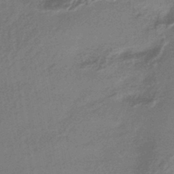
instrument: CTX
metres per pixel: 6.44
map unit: HNhu
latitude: -42.7652
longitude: 90.2929
